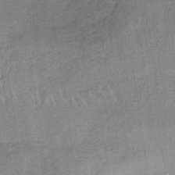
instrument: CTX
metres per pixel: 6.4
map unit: HNb
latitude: -32.9542
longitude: 62.6140
